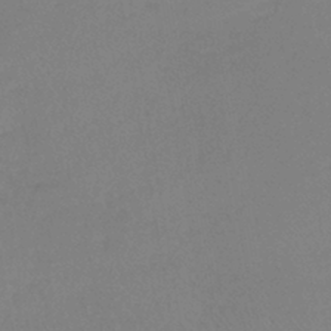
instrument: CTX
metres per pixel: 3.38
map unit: lHb
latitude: -42.2361
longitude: 59.2942
